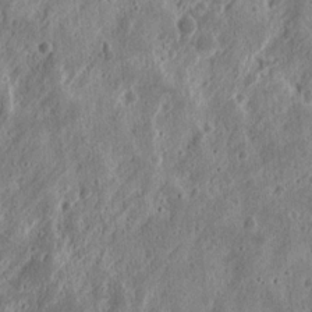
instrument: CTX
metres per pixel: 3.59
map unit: eHh
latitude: 12.1200
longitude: -73.8773
